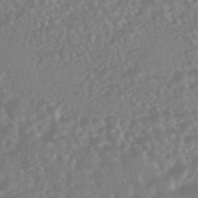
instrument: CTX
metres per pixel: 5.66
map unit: HNhu
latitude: -46.1039
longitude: 97.1620
